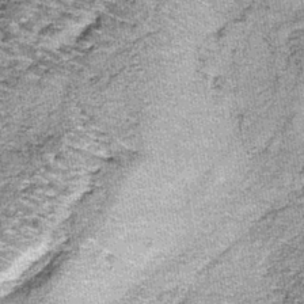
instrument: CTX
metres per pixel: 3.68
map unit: lHb
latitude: -39.7477
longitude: 64.8597
